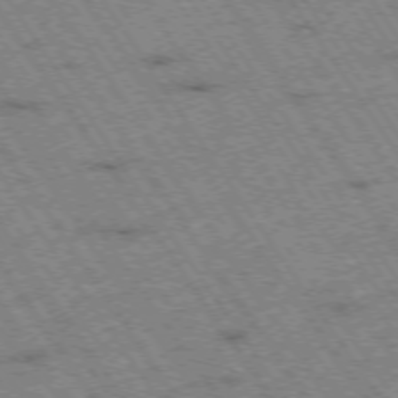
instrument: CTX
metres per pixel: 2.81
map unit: Hpe
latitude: -74.6330
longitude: 1.4833
